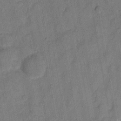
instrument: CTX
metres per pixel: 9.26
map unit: eHh
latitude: 7.8583
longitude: -66.3089
